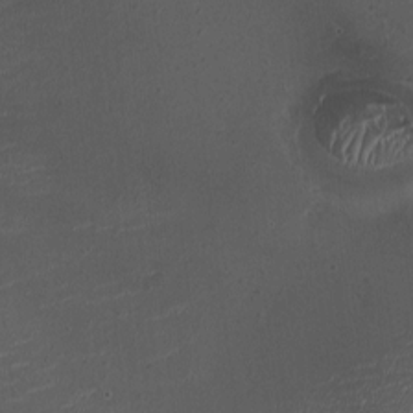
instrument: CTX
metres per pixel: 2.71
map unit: HNhu
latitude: 6.3656
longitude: 6.4440
